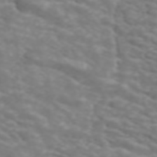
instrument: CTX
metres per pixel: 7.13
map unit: ANa
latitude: 45.0081
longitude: 39.7666
